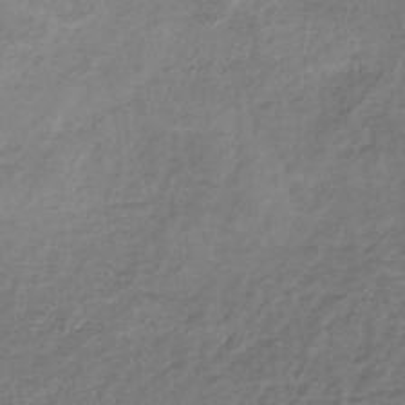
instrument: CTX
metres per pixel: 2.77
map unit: HNb
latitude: -32.5007
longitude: 59.1053
